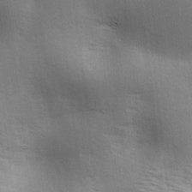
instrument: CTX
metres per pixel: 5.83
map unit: lAa
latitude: 17.9528
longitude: -138.1200
